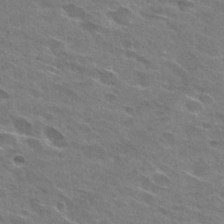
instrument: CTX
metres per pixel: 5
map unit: Hto
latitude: 29.6505
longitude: -44.6490
